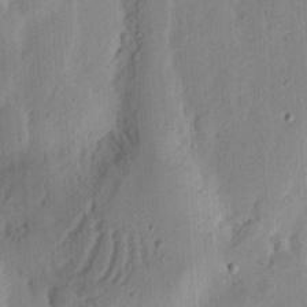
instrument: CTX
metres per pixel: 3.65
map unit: Ht
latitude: 11.3482
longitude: -74.1389
